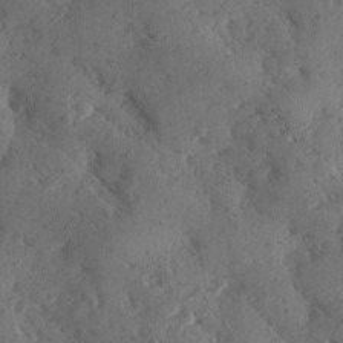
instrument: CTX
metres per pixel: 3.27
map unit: Ave
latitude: -10.0094
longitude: -118.6301
